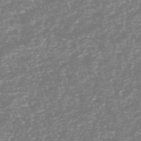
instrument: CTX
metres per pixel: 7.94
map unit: HNhu
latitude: -48.6519
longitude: 29.4077
